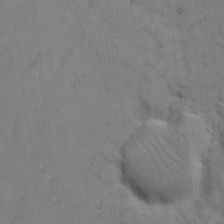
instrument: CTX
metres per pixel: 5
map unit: eHh
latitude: 7.3293
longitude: -65.4615
